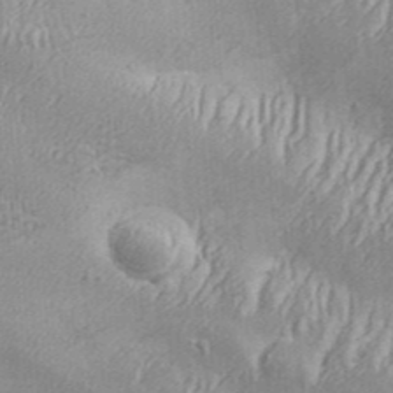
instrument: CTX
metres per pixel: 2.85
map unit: Aa
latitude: 33.4615
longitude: -135.4615
